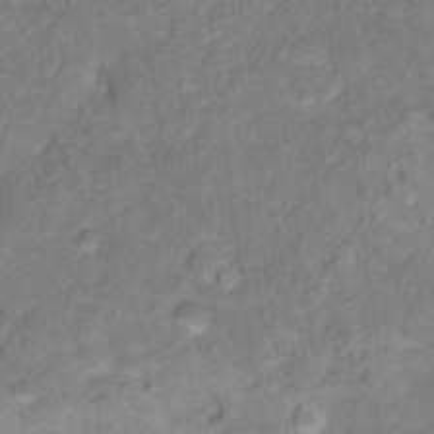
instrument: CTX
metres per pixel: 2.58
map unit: Hto
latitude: 18.2711
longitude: -39.0080
